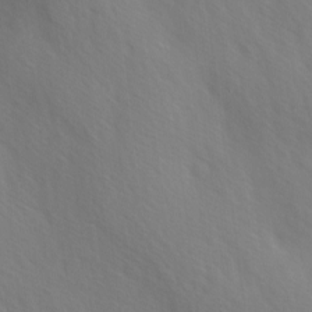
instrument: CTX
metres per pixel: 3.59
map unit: Ave
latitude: 1.6316
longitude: -113.1025
